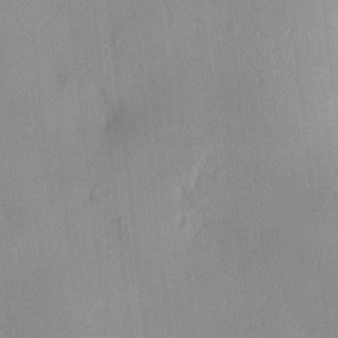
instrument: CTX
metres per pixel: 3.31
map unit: HNhu
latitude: 14.4223
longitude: 12.7274
